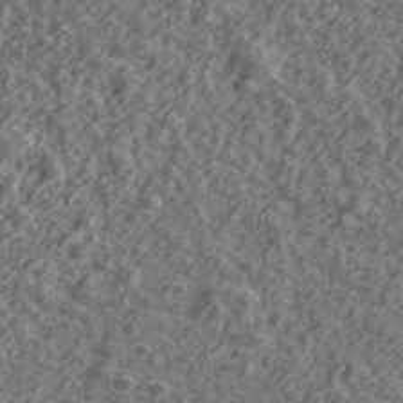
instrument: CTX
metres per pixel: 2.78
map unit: Ave
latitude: 43.3671
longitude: -111.3671
